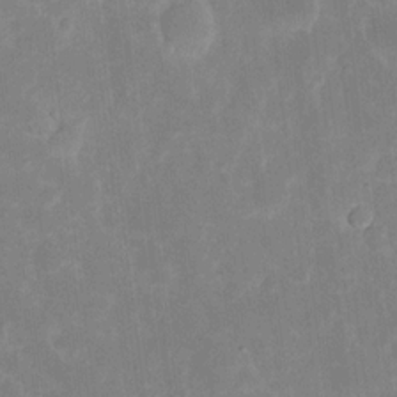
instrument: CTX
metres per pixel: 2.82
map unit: eHh
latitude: 6.7624
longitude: -69.6883
